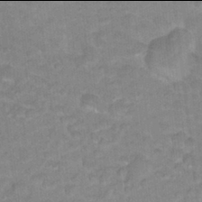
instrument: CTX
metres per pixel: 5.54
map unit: Hto
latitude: 17.9906
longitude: -35.3481
